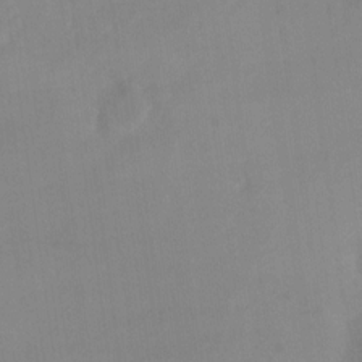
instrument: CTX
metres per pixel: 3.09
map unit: Ht
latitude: -13.4643
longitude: -57.8205
